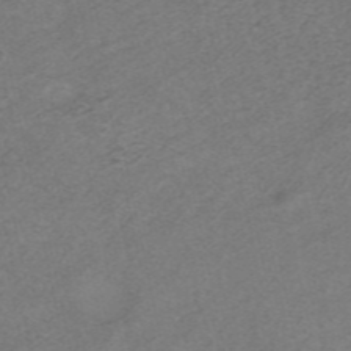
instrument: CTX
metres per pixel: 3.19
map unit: HNhu
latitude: -40.8975
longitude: 104.0472
